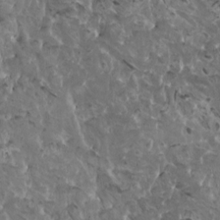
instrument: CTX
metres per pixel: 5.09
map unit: HNhu
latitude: 6.2522
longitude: -1.0080
